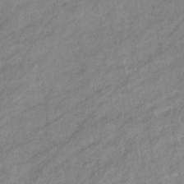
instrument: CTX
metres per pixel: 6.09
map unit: eHb
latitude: -41.0675
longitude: 82.8597
